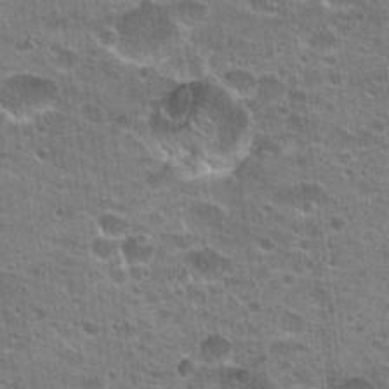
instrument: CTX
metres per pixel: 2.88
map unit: Hto
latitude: 22.7435
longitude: -42.9136
